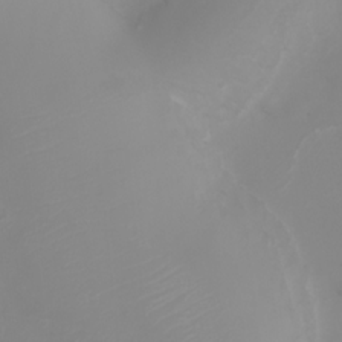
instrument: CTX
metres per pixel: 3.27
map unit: Ht
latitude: -2.9352
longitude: -62.0255
